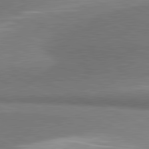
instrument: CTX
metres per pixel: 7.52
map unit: lApd
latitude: 81.2915
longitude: 164.6330
